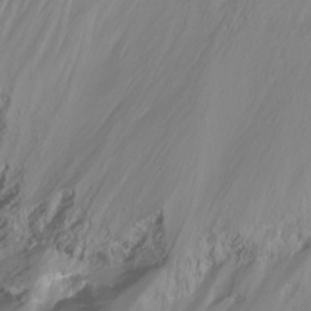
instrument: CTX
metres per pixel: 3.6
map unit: Nhu
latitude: -12.8408
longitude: -63.8962
